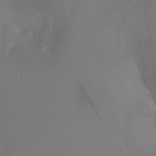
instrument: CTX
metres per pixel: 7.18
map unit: Ht
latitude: -7.5399
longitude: -31.0081
